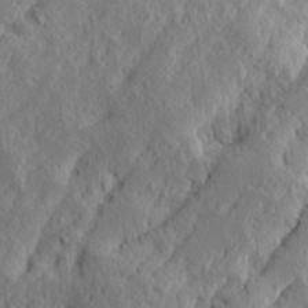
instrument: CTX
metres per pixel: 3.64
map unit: Ave
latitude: 15.5372
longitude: -138.0633
